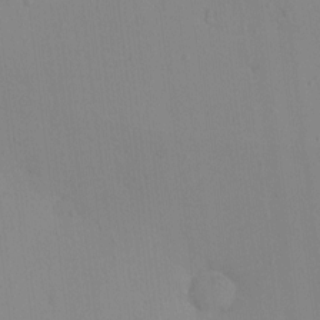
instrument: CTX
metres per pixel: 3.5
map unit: eHh
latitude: -0.7086
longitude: 17.7856
